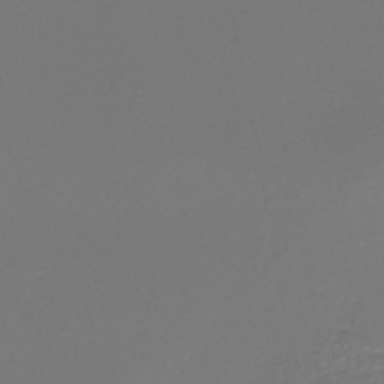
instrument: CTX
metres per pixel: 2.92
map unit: lHb
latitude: -45.1809
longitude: 78.4251
